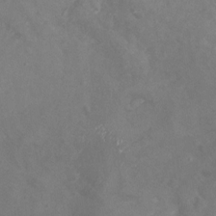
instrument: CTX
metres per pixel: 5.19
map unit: Nhu
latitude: -24.7085
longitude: -57.1025
